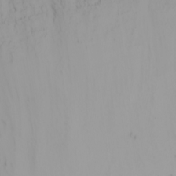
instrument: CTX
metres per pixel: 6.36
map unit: Nhu
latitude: -4.4818
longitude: -84.1578
